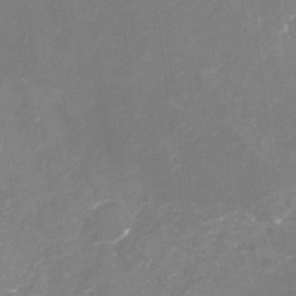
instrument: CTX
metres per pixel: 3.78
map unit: Nhu
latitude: -22.1039
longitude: -56.8757
